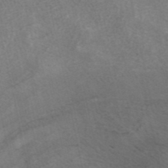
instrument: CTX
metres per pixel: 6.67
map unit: ANa
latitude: 41.8772
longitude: 15.2376
